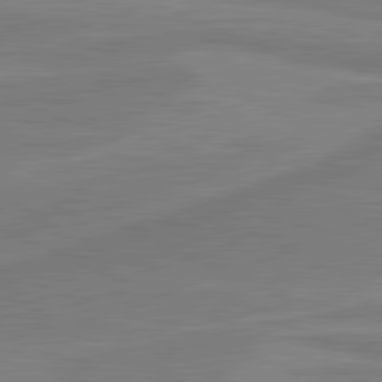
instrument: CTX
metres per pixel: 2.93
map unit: lApd
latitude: 81.4426
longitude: 168.8219
